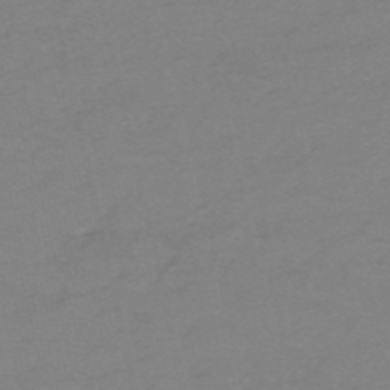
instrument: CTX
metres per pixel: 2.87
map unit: HNb
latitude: -55.3321
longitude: -40.9702
